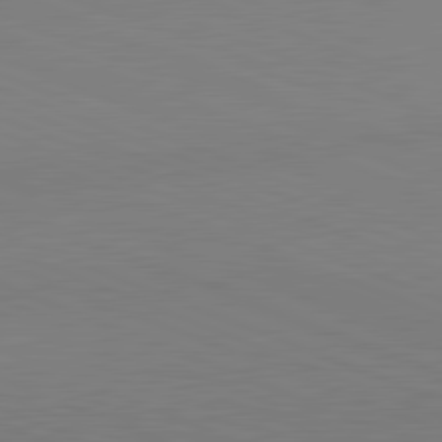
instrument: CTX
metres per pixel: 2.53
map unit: lApd
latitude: 81.8961
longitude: 137.1620
